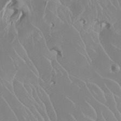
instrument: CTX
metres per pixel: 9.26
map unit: Htu
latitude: -4.5573
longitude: -88.9892
